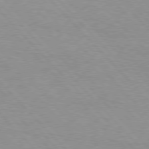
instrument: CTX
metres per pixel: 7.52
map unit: Hpe
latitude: 76.8758
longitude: -152.2712
